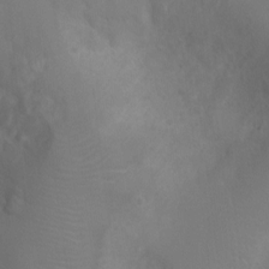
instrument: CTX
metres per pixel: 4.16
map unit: Ht
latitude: -1.0865
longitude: -16.4790
